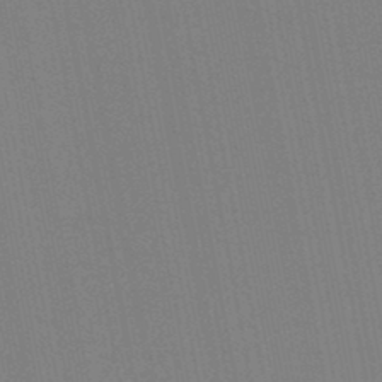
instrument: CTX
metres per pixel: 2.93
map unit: lHb
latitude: -46.7652
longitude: 69.8611
